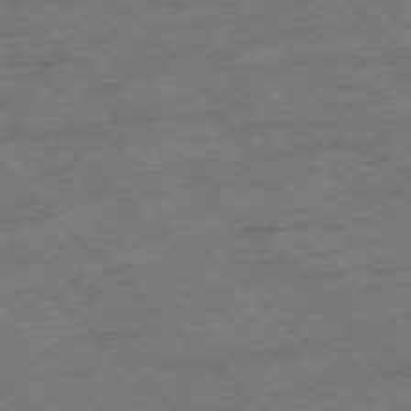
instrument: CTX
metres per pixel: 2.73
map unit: Ap
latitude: -77.0675
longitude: -64.6490
